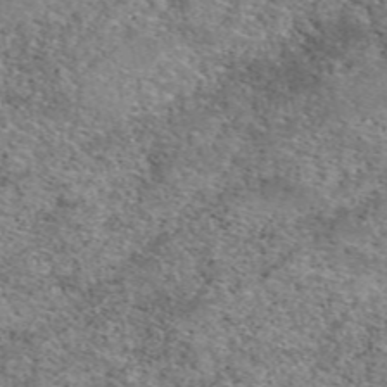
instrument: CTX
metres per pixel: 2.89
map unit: eAb
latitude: 50.1577
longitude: 108.6896
